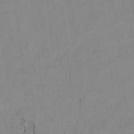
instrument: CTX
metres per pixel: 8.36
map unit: lAvf
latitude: 8.1389
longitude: 166.2361
